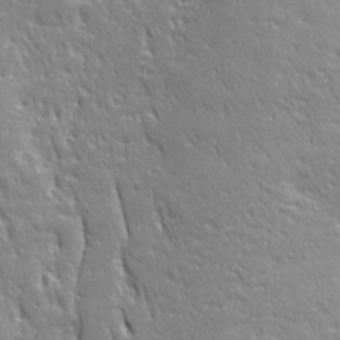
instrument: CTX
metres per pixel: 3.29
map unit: Ave
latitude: 22.1767
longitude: -135.7260
